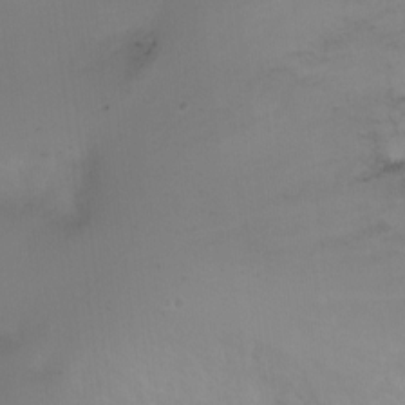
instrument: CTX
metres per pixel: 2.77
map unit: Ht
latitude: 1.9906
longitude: -24.2900
